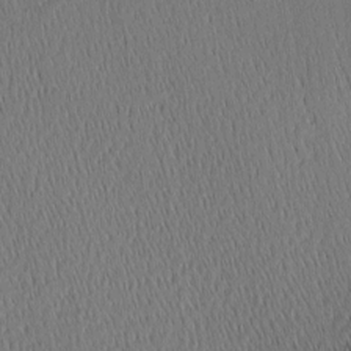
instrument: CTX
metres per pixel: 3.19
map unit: Ave
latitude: 2.3278
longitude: -114.7813
